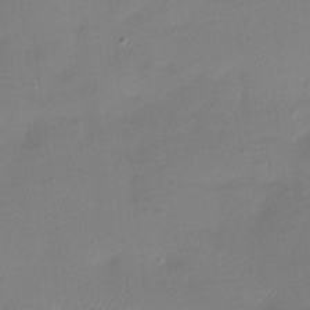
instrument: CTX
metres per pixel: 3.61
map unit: Htu
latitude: -13.8800
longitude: -45.4993
